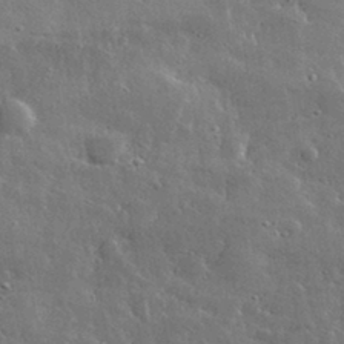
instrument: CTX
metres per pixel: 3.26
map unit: lHvf
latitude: 32.9892
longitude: -90.4412
